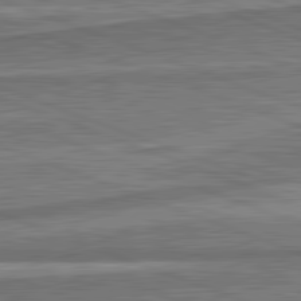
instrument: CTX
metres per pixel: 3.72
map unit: lApd
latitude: 82.2522
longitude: 167.5399
